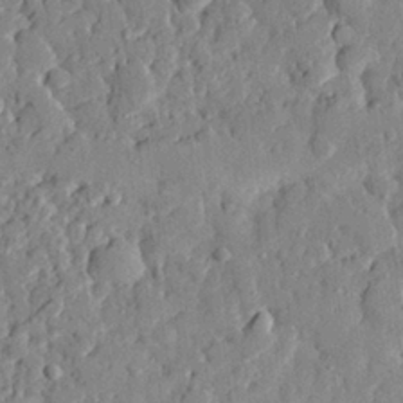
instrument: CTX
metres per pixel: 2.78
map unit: eHh
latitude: 27.3671
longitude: -77.8205
